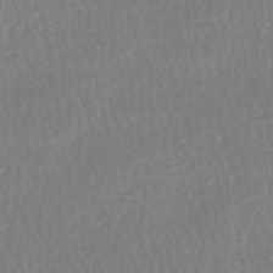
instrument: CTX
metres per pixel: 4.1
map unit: HNhu
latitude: -48.2740
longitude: 101.5966
